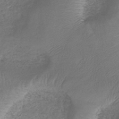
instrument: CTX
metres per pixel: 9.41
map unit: lHb
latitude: -41.5399
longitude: 79.1431
